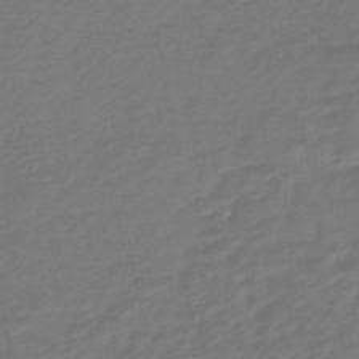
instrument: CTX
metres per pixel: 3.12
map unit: eHb
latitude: -46.0283
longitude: 89.7666
